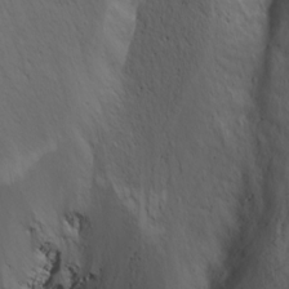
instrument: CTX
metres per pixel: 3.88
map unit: Nhu
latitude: -8.4062
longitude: -66.9891
